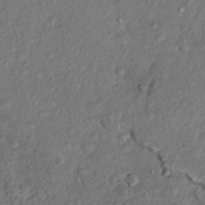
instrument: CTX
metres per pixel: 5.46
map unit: Hto
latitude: 15.1970
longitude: -30.1767
